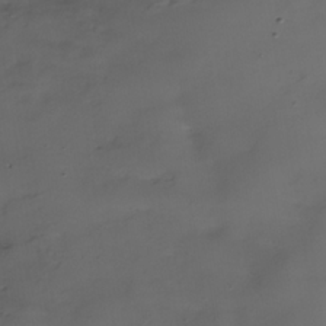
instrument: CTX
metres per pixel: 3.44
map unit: Nhe
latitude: -35.5777
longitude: -86.9136
